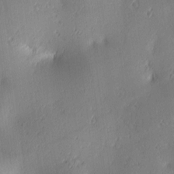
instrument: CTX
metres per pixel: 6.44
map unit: lAa
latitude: 3.7260
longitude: -117.4615
